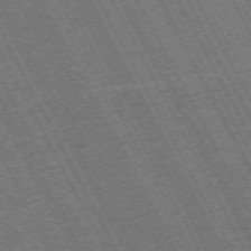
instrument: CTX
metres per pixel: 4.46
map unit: Hpe
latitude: -71.2565
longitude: 14.8408
